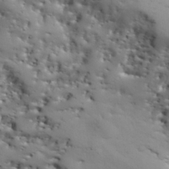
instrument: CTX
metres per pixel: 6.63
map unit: Nhu
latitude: 27.8772
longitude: -72.1011
